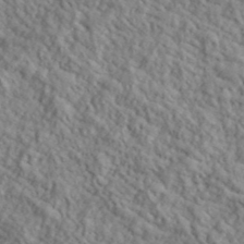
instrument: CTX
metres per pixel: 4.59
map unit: lHvf
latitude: 39.7072
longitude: -89.4994
